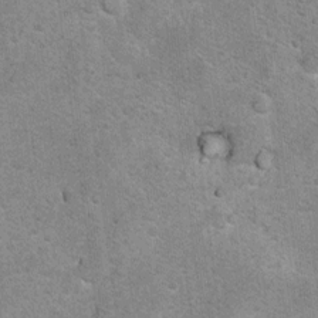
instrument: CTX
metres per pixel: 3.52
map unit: Ht
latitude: 8.3656
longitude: -37.0269
